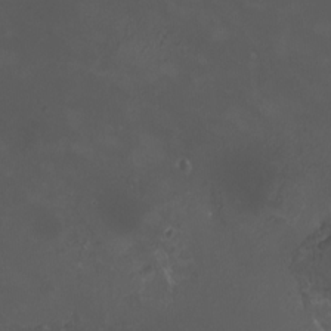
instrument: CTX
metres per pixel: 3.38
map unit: HNhu
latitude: 8.1011
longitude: 10.7274
